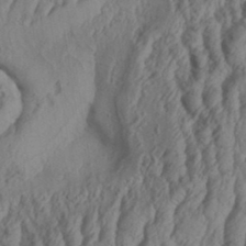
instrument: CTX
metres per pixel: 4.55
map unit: Aa
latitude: 33.5371
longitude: -136.4601
